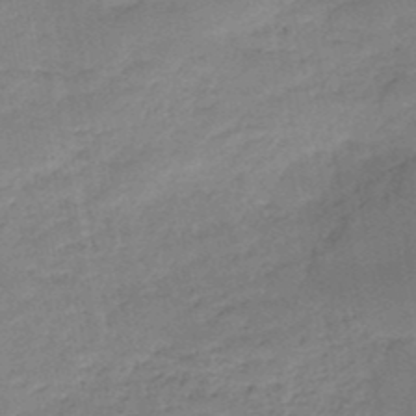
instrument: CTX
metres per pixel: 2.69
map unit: HNb
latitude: -49.6533
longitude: -39.6127
